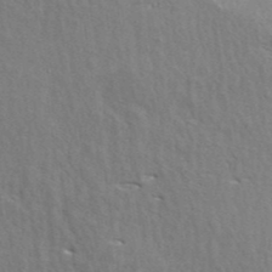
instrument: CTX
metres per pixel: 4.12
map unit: ANa
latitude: 40.0822
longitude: 29.7856
